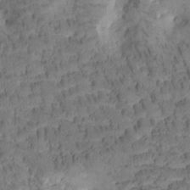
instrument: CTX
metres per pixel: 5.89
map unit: Htu
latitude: -4.0094
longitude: 173.0864
